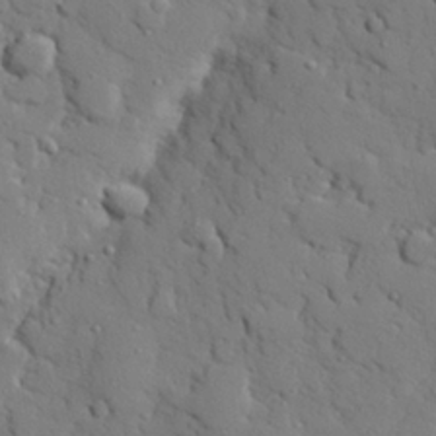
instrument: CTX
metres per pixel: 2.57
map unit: eHh
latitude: 27.5749
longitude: -78.5168
